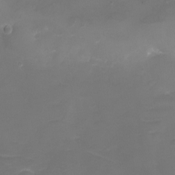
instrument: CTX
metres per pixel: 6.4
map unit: eHh
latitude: -6.3873
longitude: -78.4790
